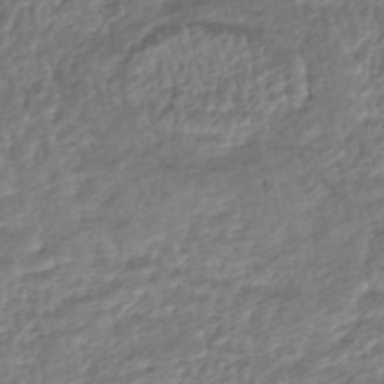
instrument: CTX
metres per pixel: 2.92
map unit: HNhu
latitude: -46.4818
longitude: 102.6519
